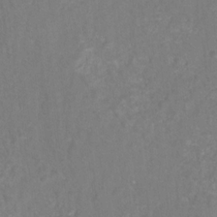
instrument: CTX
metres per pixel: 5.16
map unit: HNhu
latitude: -28.3873
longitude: 74.7464
